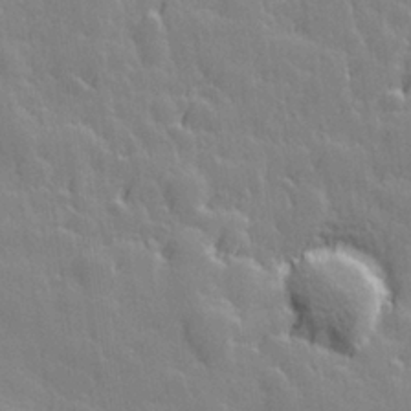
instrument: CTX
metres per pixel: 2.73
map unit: Hve
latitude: 26.5735
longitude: 144.9920
